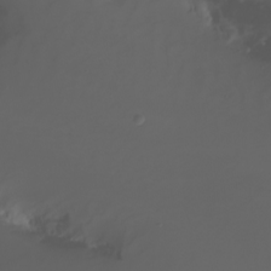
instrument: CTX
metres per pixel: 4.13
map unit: Nhu
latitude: -8.8030
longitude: -79.9906
